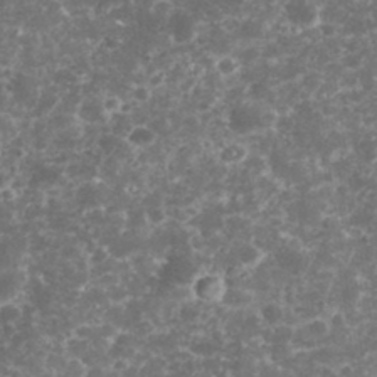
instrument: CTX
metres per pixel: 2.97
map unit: eHh
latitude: 33.1592
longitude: -62.5357
